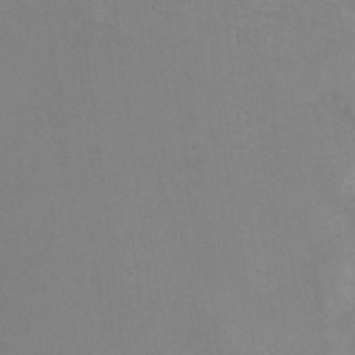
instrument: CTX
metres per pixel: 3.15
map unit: Ht
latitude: 10.5924
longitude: -32.9703
